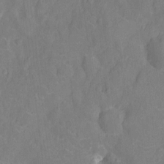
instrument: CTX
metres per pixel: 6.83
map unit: Nhu
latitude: -13.1431
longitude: -24.3845
